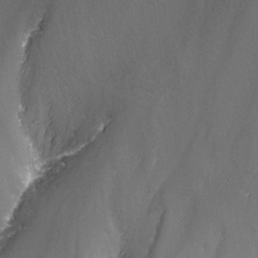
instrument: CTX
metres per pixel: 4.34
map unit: Nhu
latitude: -13.8989
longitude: -65.1970
